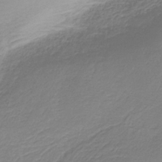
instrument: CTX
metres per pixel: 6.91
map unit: HNb
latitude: -36.2172
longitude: 56.6140
